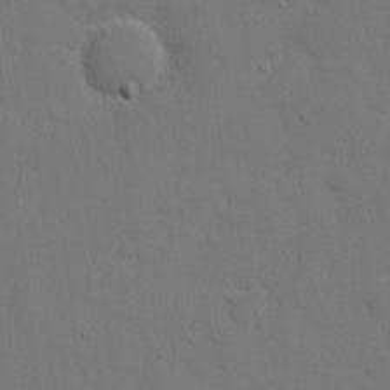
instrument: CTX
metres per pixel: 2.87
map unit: eHh
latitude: 6.6301
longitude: -67.5371
